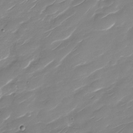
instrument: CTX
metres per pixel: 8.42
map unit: Nhu
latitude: -30.1606
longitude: -72.0444
